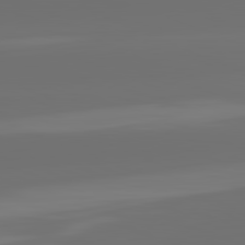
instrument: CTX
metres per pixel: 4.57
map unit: lApd
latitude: 82.2333
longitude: -167.4237
